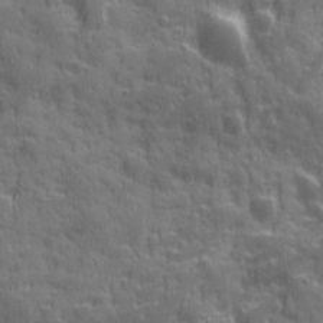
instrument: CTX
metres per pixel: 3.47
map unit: Ave
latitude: 19.7260
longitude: -132.4601
